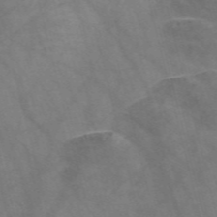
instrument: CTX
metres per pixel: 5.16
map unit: Nve
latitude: -58.0849
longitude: 63.7099
